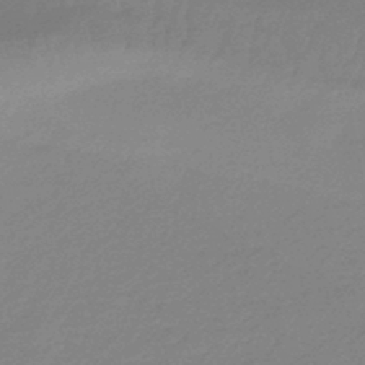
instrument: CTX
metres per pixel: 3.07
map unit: HNhu
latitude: -44.9731
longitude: 90.1417
